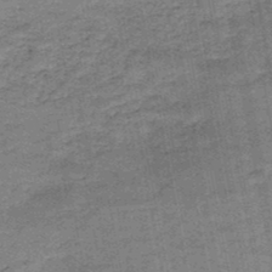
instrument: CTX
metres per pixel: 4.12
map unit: HNb
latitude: -47.3131
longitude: -36.3090
